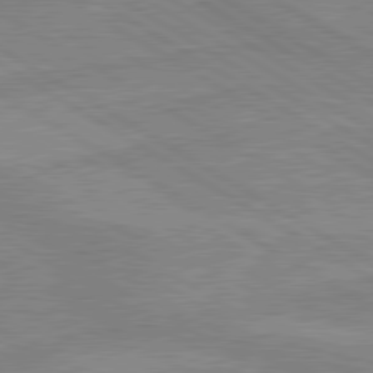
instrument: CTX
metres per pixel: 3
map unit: lApd
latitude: 80.0633
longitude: -175.8772
